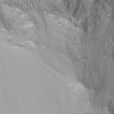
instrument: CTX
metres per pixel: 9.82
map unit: Nhu
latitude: -12.1039
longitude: -35.5182
